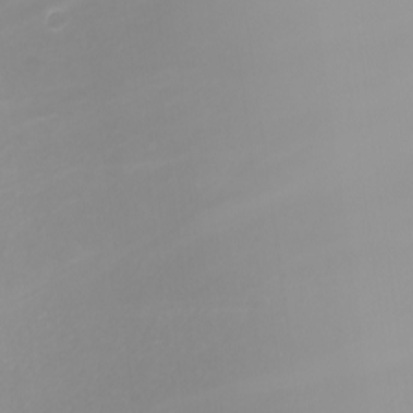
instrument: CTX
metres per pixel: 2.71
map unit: Nhu
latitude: -8.7463
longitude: -84.3845
